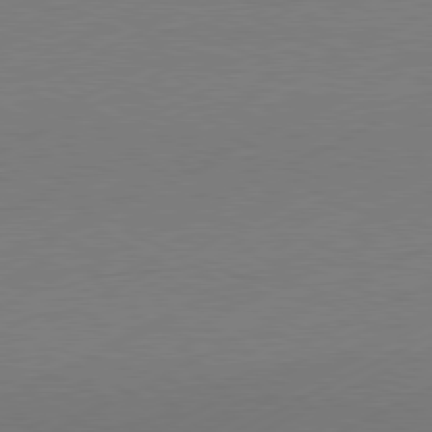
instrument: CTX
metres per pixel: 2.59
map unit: Hpe
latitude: -81.4833
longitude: 12.8786
